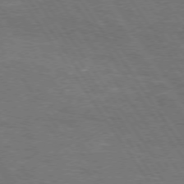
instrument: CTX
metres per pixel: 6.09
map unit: Hpe
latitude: 73.2348
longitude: -125.3103
